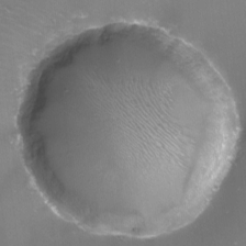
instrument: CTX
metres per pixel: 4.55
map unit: eHh
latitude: -11.4266
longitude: -61.0836
